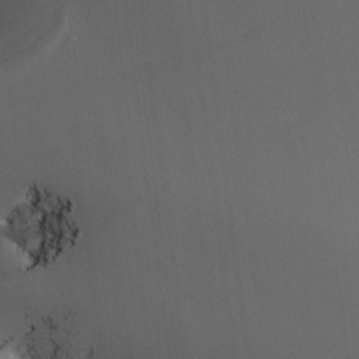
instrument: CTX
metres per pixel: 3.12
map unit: Nhu
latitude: -4.7463
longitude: -93.5938
